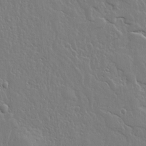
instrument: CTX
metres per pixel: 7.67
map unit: lHvf
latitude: 18.3845
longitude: -116.8380
